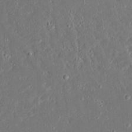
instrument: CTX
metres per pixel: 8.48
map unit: Ave
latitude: 17.3104
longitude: -140.4412
